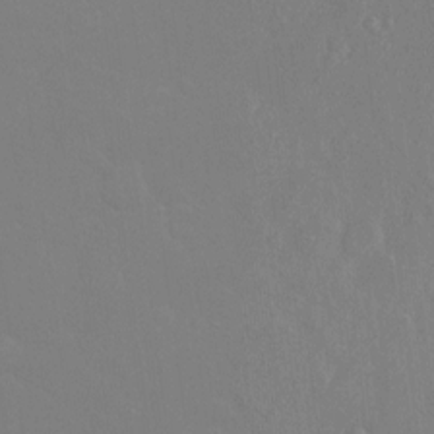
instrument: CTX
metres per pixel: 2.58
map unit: Hto
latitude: -7.2943
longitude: -38.3278
